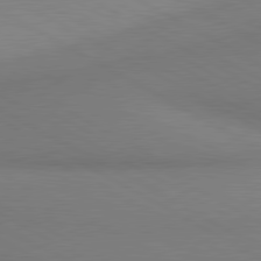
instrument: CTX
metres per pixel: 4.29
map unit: lApd
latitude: 80.4034
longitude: 129.5777
